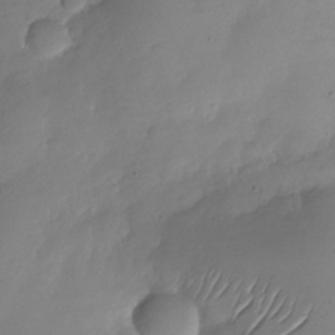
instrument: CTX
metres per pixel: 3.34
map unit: Nhu
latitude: -29.2376
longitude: -60.5168
